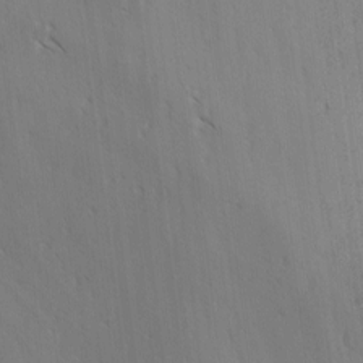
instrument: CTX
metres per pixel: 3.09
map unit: lAvf
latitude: -4.2361
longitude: -113.4426
